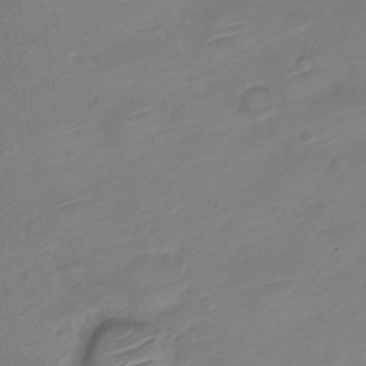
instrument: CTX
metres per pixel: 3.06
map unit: Nve
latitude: -19.1809
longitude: 106.7841
